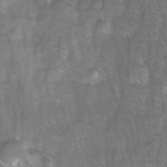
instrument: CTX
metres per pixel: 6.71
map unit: Ave
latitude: 8.8191
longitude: -105.0459
